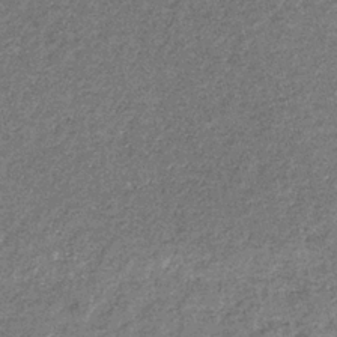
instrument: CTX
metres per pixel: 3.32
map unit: eHb
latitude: -31.5210
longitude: 71.0487
